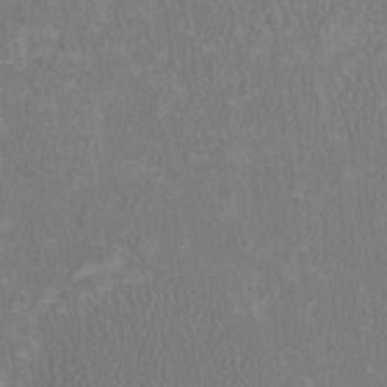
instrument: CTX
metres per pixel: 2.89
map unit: HNhu
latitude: 1.3103
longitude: -0.2522
